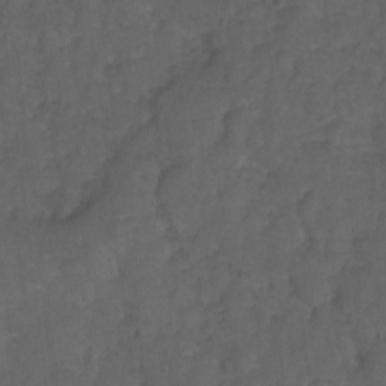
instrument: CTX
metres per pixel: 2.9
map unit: Hto
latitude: 4.8002
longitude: -31.6505
